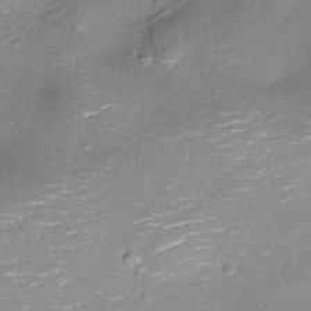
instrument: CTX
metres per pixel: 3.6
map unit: Nhu
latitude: -13.4643
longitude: -39.6883
